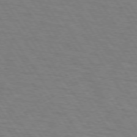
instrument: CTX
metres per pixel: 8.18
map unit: lApd
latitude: 73.4616
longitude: -72.9325
